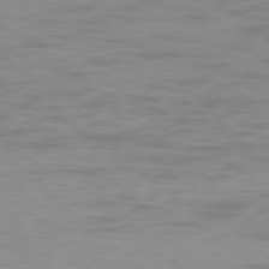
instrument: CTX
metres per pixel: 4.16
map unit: Ap
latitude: -78.5762
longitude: -69.3671
